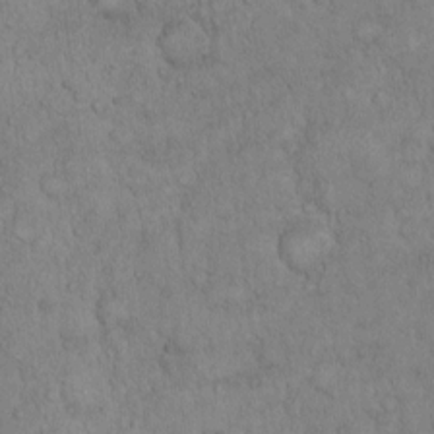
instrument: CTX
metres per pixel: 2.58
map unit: Hto
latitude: 12.3090
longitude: -56.0255
